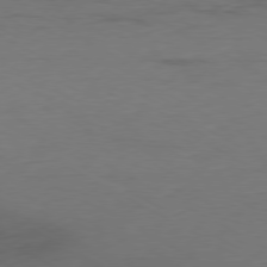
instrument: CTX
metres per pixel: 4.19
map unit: Ap
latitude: -79.5210
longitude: -57.0458
